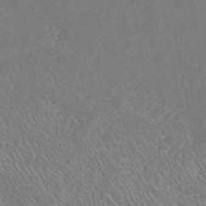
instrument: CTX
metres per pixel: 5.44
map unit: HNhu
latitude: -47.3887
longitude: 29.5399
